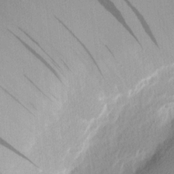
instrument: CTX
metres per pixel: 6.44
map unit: Nhu
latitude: 2.3656
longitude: -76.6112
